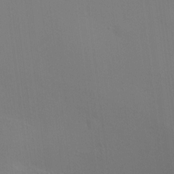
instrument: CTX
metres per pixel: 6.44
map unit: HNhu
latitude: 10.7813
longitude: 10.0661
